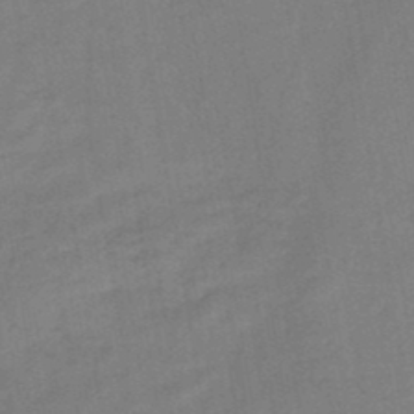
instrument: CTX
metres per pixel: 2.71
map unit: HNb
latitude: -46.6518
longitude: -38.1011
